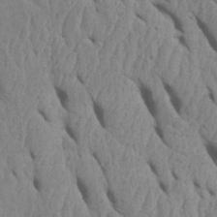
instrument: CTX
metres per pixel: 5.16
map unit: Htu
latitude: 1.9717
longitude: 148.8408
